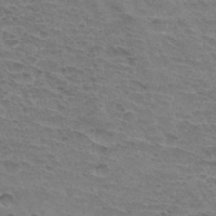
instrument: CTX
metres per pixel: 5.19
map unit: Hto
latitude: 33.6505
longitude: -45.6694
